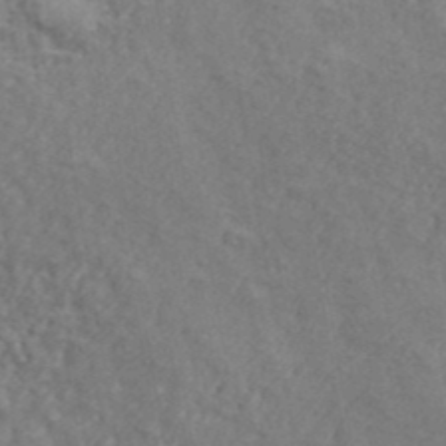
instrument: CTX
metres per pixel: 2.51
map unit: lHvf
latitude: 41.0458
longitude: -87.4048
